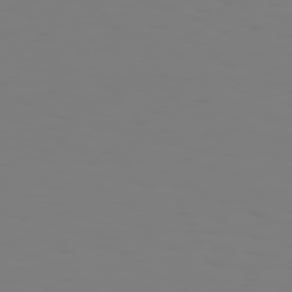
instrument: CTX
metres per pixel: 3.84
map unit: Hpe
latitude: 75.1025
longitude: -127.6505
